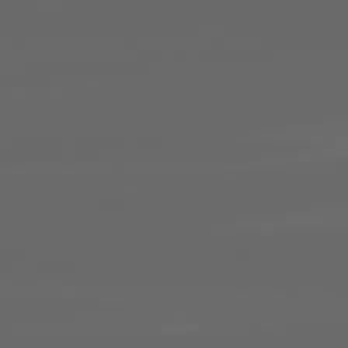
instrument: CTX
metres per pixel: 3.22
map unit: lApd
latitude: 82.2144
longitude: -169.7261
